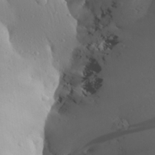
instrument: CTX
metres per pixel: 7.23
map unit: Aa
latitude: 24.6112
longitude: -145.2348
